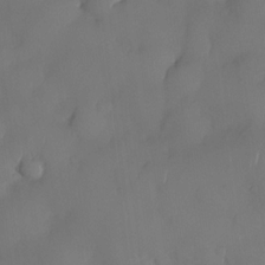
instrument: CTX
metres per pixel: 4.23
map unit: eHh
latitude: -23.6344
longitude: 15.8045
